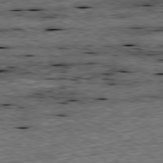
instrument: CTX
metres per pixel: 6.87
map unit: Ap
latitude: -80.7463
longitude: -88.6302
